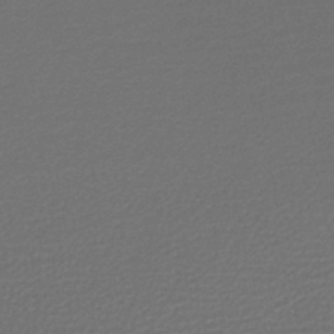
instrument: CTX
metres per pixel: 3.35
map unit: lHb
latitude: -46.5007
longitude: 63.2942
